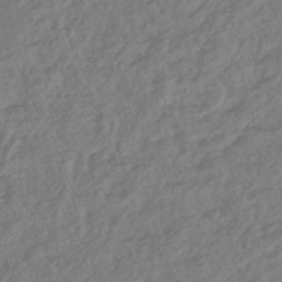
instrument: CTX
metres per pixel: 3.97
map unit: lHb
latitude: -43.9556
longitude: 78.9541
